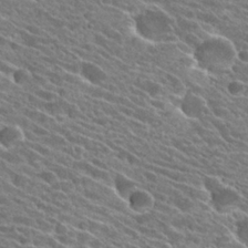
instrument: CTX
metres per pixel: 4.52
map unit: Hto
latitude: 25.4237
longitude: -41.1592
